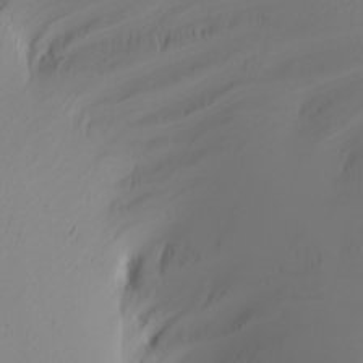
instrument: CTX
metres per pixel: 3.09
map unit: Nhu
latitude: -4.9541
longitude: -91.4804
